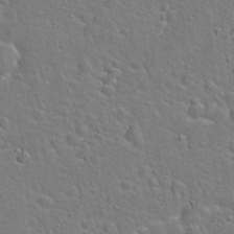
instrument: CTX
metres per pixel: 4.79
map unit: Hto
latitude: 21.0270
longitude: -49.6694
